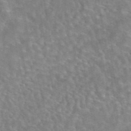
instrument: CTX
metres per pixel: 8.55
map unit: eAb
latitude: 44.4034
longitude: 109.8422
